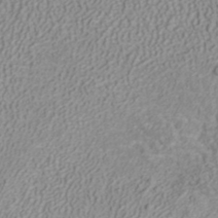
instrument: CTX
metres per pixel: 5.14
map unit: ANa
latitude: 40.3089
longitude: 22.3684
